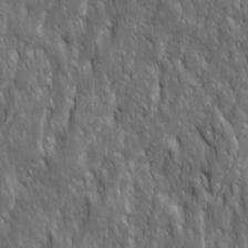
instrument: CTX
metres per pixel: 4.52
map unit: Ave
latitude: 15.8206
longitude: -134.3656
